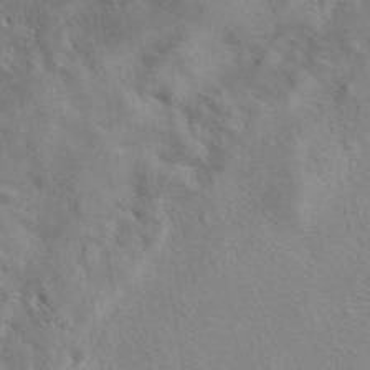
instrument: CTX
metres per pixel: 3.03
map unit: eAb
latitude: 40.9702
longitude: 105.8233
